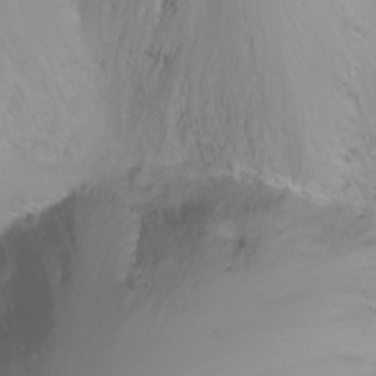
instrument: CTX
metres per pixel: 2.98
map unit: Nhu
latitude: -11.6722
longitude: -64.7057
